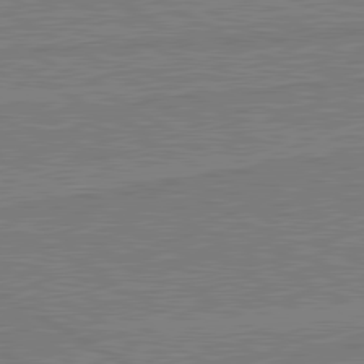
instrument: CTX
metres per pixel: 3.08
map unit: lApd
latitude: 80.6868
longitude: 169.0486
